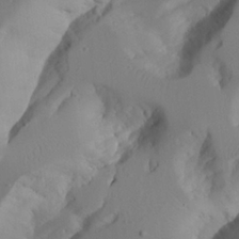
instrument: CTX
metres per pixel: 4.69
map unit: Aa
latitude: 24.2144
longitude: -128.1956
